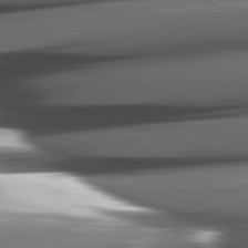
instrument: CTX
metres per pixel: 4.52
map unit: lApd
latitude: 82.4223
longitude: -145.1592
